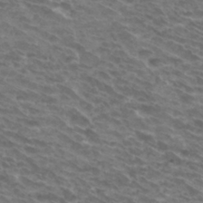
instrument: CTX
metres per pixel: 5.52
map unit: Hto
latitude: 33.3671
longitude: -43.6694
